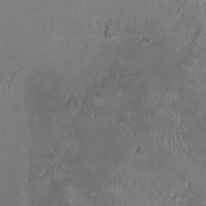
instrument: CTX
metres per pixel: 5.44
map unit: HNhu
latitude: -3.5399
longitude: -3.0269
